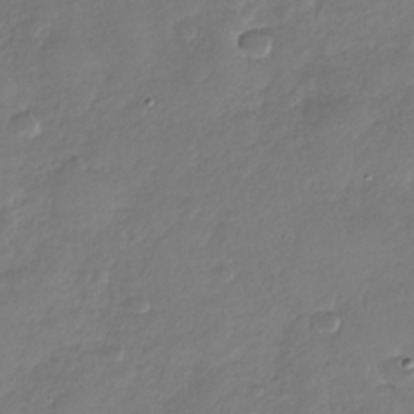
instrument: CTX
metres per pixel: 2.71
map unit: Nhu
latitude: -30.0283
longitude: -61.7071
